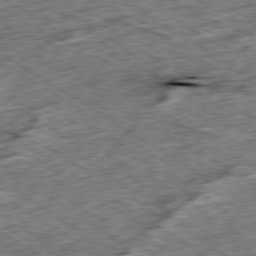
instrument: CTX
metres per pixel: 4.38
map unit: Ap
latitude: -79.7288
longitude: -84.9703
